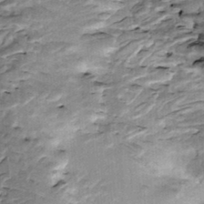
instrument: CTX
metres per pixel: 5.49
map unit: Htu
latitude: -3.4832
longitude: 150.5006
